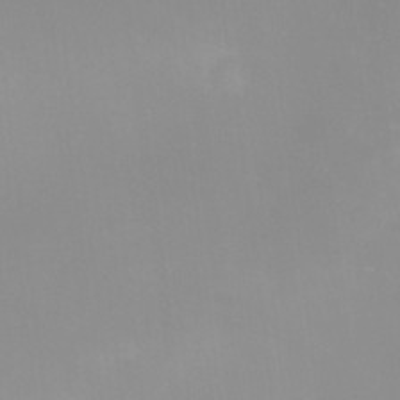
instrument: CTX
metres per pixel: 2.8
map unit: Nhu
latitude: -9.3510
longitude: -79.0648
